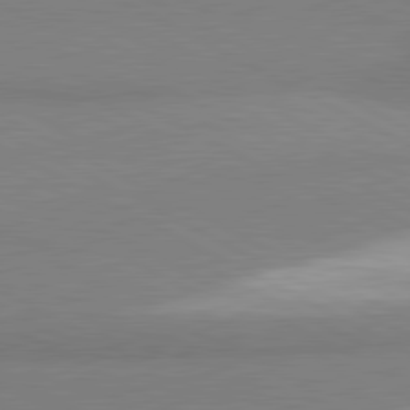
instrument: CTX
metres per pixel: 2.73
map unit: lApd
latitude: 81.1025
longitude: -179.9150
